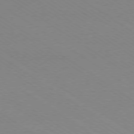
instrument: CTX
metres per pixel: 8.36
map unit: Ap
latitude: -78.6896
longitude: -84.9325
